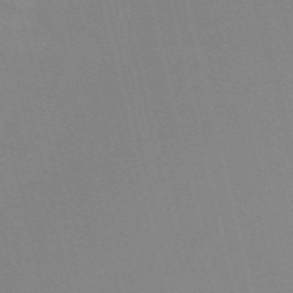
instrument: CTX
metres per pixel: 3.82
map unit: Nve
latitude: -57.4265
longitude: 63.1620
